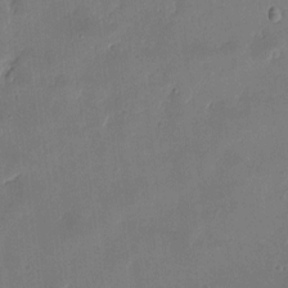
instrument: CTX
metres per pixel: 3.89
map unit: eHh
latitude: 8.2901
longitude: -74.0444
